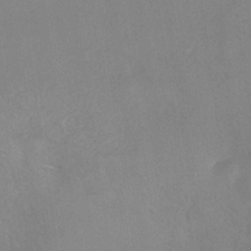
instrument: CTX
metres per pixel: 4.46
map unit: HNhu
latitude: -42.3495
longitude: 102.6519
